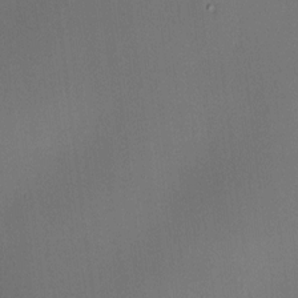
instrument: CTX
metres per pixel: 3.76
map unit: HNhu
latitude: 8.9514
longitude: 15.0676
